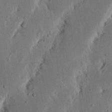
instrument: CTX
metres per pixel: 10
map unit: Nhu
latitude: 18.7624
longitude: -74.9136
